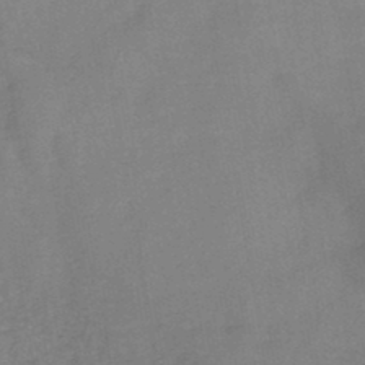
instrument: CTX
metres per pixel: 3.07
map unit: HNb
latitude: -45.1809
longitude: -38.1767
